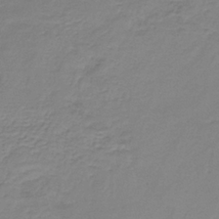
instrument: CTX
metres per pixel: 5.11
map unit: HNb
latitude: -34.2362
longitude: 53.1053
